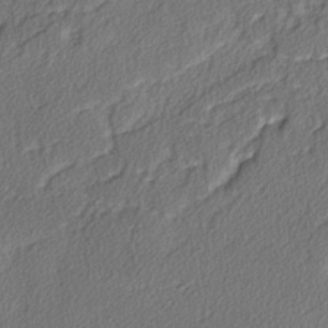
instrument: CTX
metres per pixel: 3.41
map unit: lAvf
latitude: -3.5399
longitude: -108.1577
